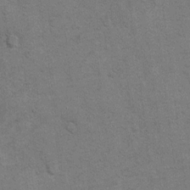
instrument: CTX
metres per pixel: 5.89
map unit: Hto
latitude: 11.1025
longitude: -36.8380
